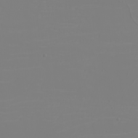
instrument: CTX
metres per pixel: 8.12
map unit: eHh
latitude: -5.8422
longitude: -84.3845
